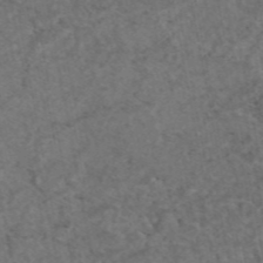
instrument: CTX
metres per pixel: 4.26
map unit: eAb
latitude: 45.5371
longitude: 114.2172
